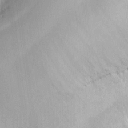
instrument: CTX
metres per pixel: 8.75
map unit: HNhu
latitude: 5.3859
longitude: 3.5588
